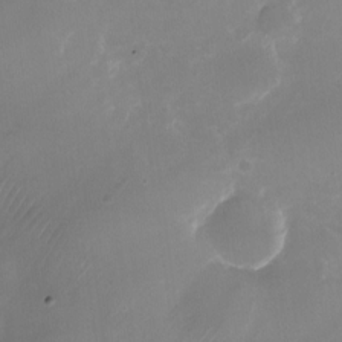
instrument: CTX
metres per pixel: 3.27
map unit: Nhu
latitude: -24.8408
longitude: -71.0080
